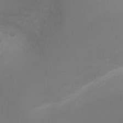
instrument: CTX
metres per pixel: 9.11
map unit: Ht
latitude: 1.7638
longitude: -28.6301
